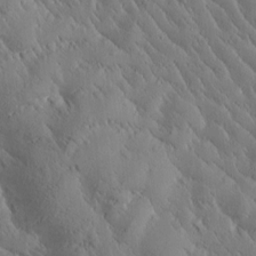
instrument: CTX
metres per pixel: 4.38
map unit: Htu
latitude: -1.0109
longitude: 175.4643
